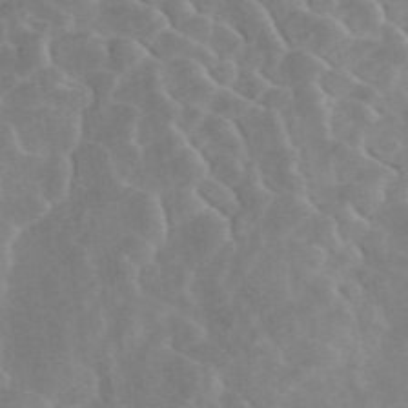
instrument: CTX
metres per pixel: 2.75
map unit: ANa
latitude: 46.1767
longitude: 22.2551
